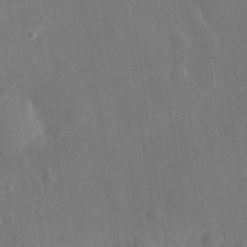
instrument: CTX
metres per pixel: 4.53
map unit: eHh
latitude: 30.0822
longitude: -78.3845
